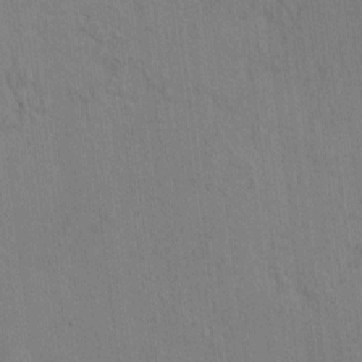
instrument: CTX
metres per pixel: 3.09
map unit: HNhu
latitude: 4.6113
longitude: -7.0647
